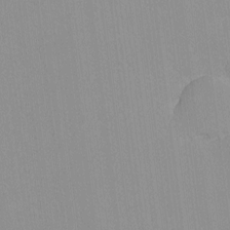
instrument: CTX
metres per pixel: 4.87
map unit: lHvf
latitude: -13.4832
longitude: -103.2537
